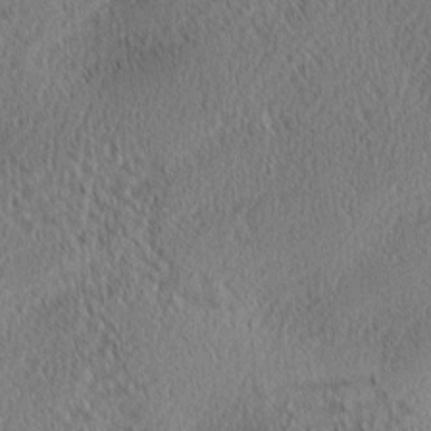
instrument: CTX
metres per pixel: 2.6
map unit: lAa
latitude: 0.7624
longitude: -116.2712
